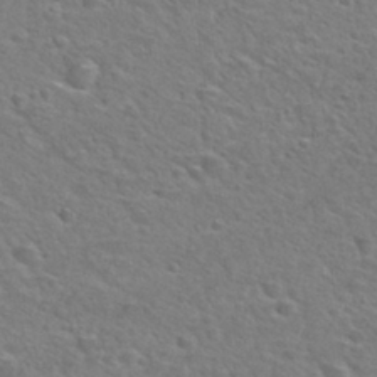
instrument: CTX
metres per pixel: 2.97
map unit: Hto
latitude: 30.1956
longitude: -48.9136
